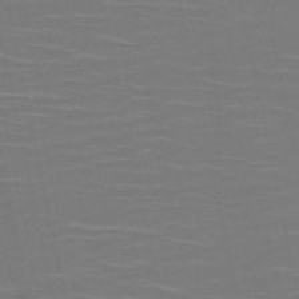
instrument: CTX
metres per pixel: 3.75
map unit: HNb
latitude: -50.9542
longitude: -46.6869
